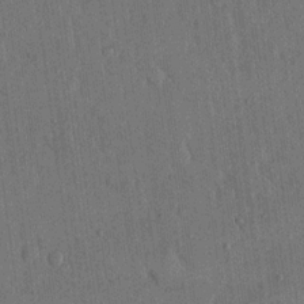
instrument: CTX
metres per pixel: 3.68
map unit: eHh
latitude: 15.2348
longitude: -68.2712
